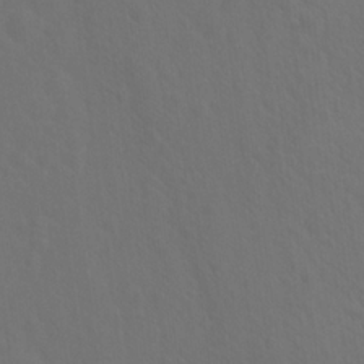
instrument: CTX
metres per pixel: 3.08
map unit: Hto
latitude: 19.3859
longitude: -39.8394
